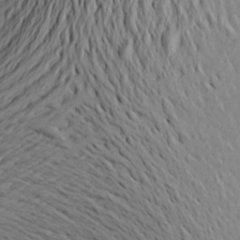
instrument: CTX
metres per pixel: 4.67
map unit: Aa
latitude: 22.4412
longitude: -145.5749
